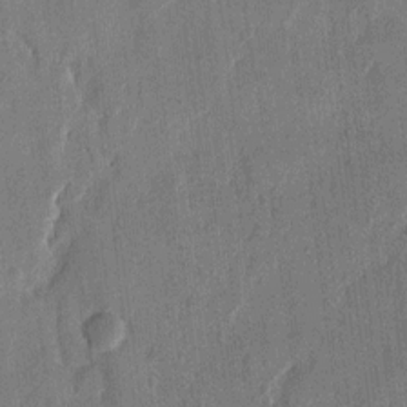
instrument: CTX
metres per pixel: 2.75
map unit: eHh
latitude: 13.4616
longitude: -68.7624
